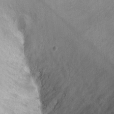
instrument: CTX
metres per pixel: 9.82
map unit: Ht
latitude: -5.2376
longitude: -36.3279
